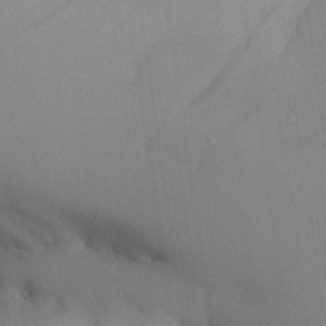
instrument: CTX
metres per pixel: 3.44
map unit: Aa
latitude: 26.6113
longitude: -129.1025
